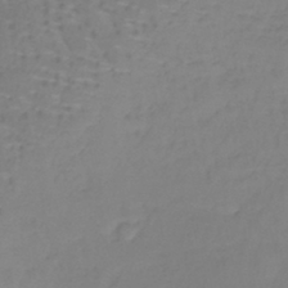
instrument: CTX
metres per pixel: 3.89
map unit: lHb
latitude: -37.7666
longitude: 61.6722
